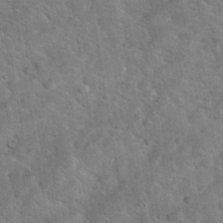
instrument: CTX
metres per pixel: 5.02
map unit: eHh
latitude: 37.8772
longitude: -64.8947
